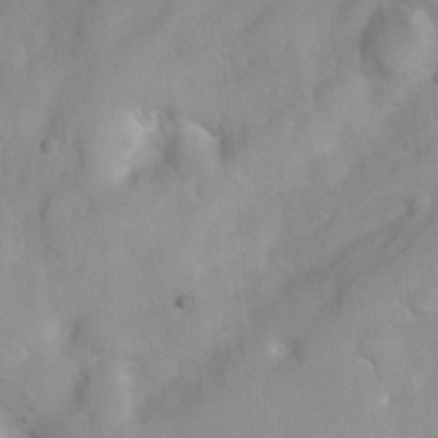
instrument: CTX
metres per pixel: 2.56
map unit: Ht
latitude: 3.6127
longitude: -26.4979
